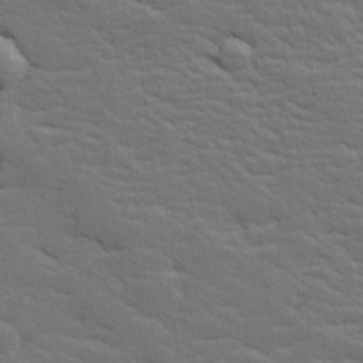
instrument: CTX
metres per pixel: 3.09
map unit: lHvf
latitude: 26.5168
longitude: 143.5399
